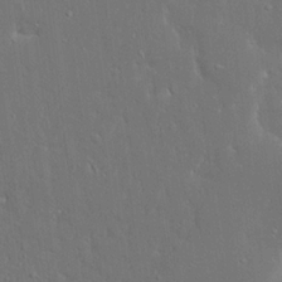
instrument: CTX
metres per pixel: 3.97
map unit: Ave
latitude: 17.8394
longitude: -141.0269
